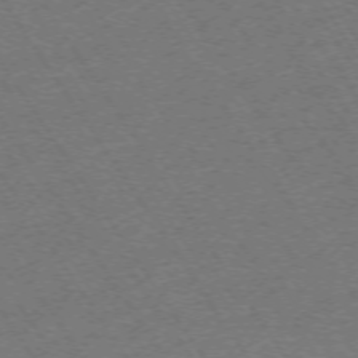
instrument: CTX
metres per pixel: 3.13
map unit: Ap
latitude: -73.1431
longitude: -71.0458
